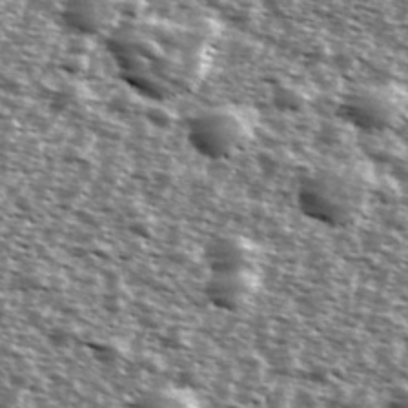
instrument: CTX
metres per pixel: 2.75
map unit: Ave
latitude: 39.1403
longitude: -111.7072
